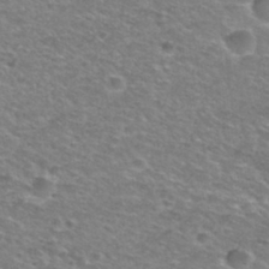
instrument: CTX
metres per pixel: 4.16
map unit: Nhu
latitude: 29.1781
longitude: -48.8002
